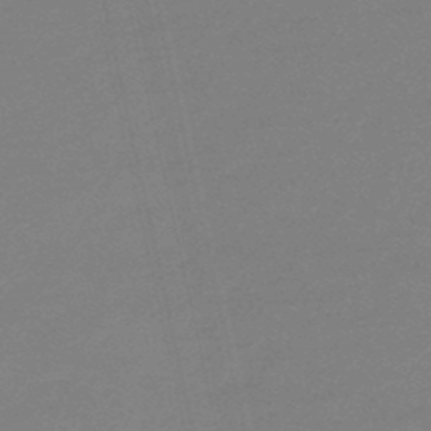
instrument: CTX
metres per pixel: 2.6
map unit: eHb
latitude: -46.3117
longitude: 86.4629
